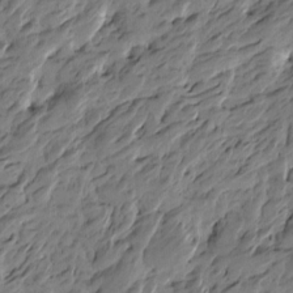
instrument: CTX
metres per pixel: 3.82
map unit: Htu
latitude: -5.3131
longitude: -177.0836
